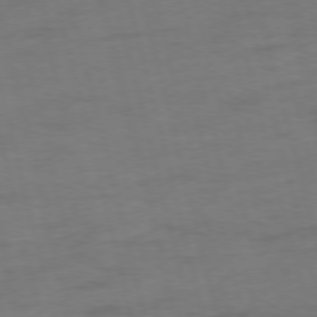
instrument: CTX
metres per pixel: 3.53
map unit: Ap
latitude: -75.8423
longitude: -74.1389
